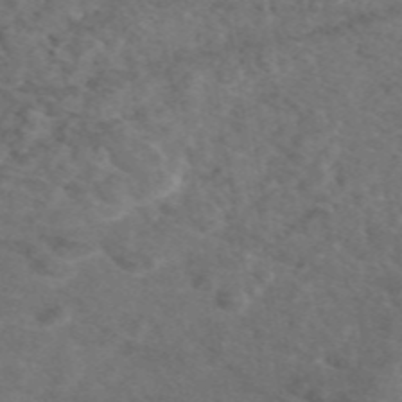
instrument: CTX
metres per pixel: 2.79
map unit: eAb
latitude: 47.7639
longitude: 110.9352
